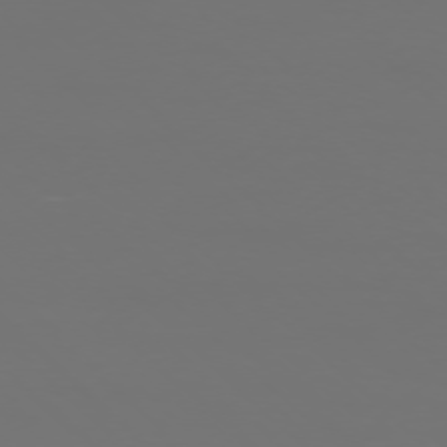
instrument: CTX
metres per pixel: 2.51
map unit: Ap
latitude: -76.6141
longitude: -81.5938
